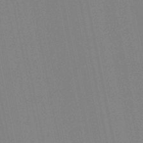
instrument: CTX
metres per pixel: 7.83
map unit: eHb
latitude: -49.1431
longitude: 67.3510
